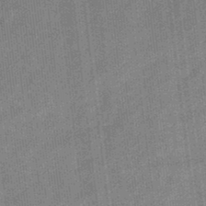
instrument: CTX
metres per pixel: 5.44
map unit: eHb
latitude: -31.1053
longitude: 73.8800
